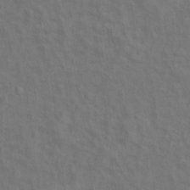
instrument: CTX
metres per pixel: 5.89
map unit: Ht
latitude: 12.4790
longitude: -40.8191
